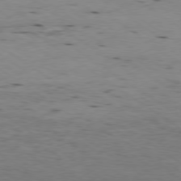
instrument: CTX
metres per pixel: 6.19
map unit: Ap
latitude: -79.2376
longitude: -101.0270
